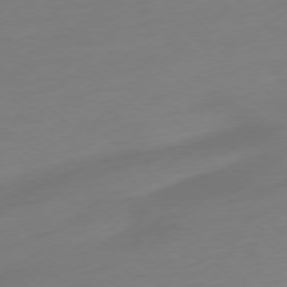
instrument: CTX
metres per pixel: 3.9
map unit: Ap
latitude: -77.7856
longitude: -67.8205
